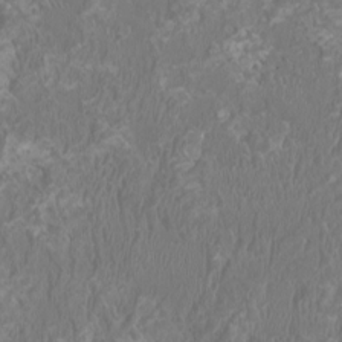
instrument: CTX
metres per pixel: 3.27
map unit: HNhu
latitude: 0.6112
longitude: -1.8772
